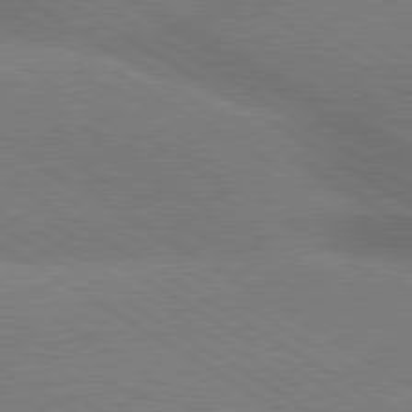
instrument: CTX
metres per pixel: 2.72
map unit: lApd
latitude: 79.9717
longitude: -152.4601
